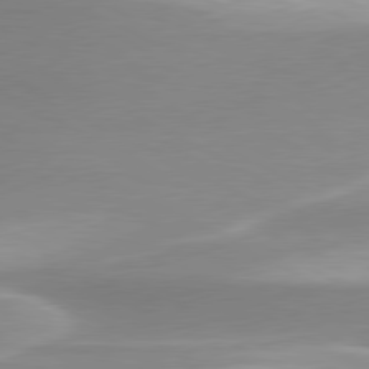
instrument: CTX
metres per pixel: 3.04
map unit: lApd
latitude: 79.6505
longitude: -115.4237
